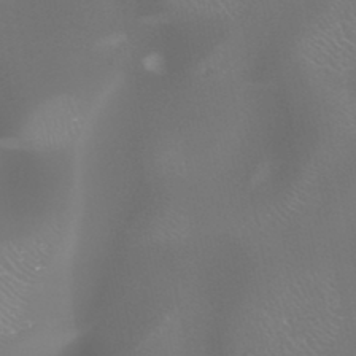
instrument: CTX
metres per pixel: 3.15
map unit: HNhu
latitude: -47.1809
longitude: 30.3873
